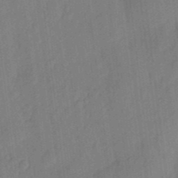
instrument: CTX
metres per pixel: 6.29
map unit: eHh
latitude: 4.0822
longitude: -73.4616
